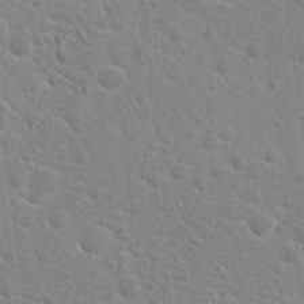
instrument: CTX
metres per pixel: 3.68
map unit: Hto
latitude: 20.6113
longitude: -39.5938
